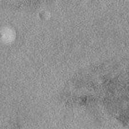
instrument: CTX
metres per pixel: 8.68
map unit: eAb
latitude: 39.0269
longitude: 107.7855
